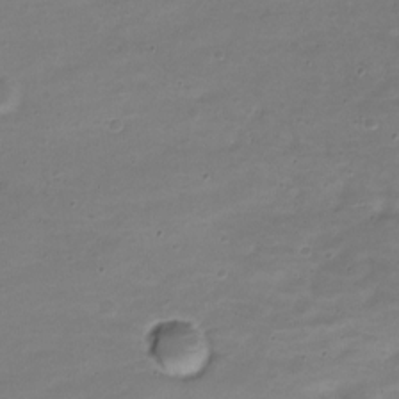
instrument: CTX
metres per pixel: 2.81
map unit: Nve
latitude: -21.4076
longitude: 104.1605
